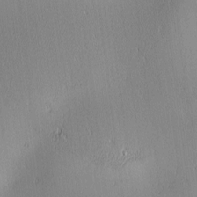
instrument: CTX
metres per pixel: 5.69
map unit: lAa
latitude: 1.5371
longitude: -117.4049
